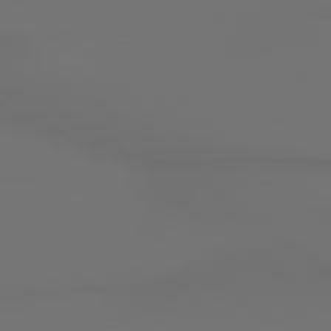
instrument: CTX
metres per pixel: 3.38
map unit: lApd
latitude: 79.3482
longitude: 177.6533
